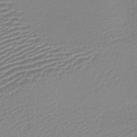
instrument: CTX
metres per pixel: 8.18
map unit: lHb
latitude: -41.9367
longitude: 74.4440
